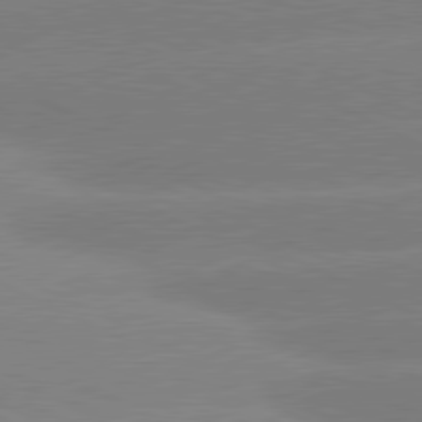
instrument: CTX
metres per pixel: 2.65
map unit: lApd
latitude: 80.9325
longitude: -155.4804
